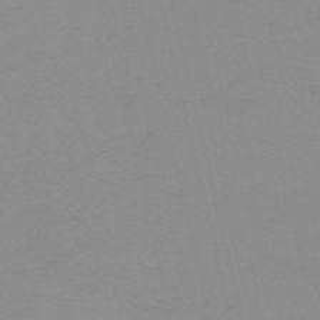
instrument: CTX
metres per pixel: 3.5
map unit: HNb
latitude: -56.4440
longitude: -43.0081
